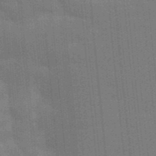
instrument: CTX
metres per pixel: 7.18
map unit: Aa
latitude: 33.5560
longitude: -143.2537
